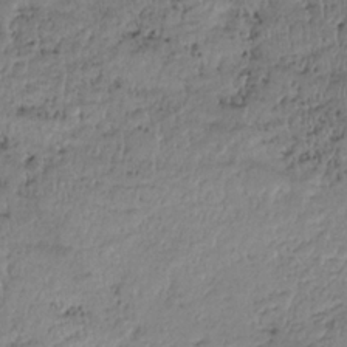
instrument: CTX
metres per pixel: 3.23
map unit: HNhu
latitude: -36.8030
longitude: 33.4266
